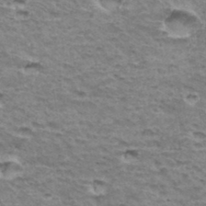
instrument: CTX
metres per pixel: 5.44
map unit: Hto
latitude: 35.8016
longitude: -43.3482
